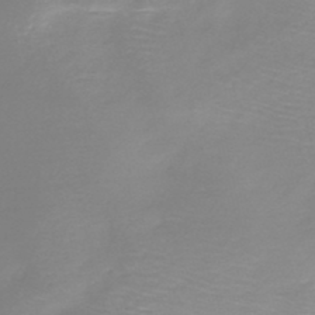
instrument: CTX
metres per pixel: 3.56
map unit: HNb
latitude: -45.4265
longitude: -45.1214
